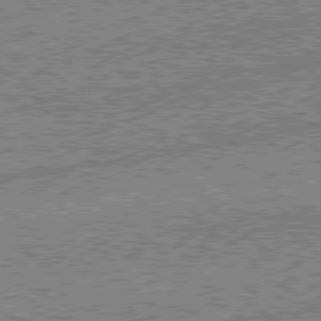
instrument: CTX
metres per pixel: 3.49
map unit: lApd
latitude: 78.8758
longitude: -143.8395
